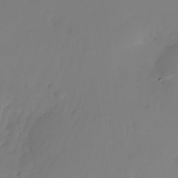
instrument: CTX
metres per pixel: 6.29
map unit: Nhu
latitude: -25.6911
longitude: -71.1970
